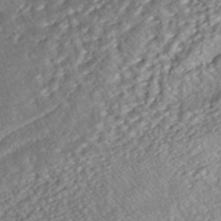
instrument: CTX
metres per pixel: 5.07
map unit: ANa
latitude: -42.0849
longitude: 108.7841
